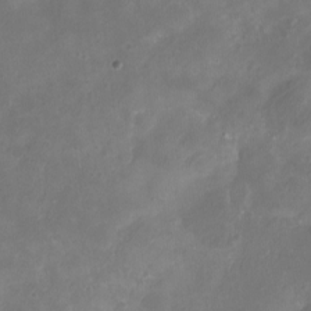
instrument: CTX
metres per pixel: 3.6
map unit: eHh
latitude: -5.5966
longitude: -77.6882
